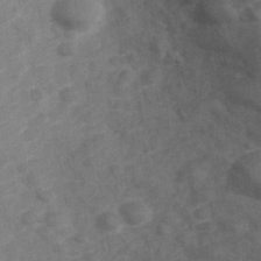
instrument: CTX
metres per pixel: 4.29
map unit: Hve
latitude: 32.8569
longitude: 151.9178
